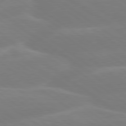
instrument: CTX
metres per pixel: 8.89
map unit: lApd
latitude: 79.2159
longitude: -149.3671
